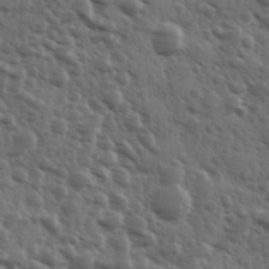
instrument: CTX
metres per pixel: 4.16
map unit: Ave
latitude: 11.1970
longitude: -103.3670
